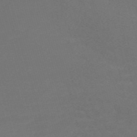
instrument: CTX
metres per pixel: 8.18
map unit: Nve
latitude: -58.1038
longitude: 56.7463
